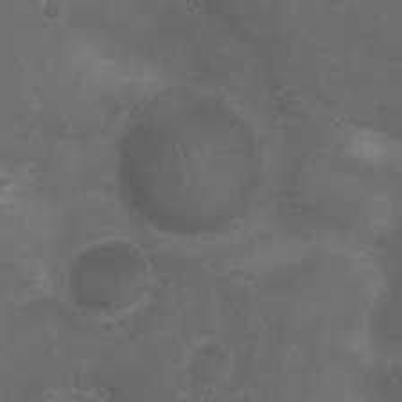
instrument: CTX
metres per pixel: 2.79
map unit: Nhu
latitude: 3.7449
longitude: -15.0270
